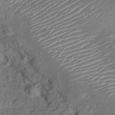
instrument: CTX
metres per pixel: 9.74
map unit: Ht
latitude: 14.6869
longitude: -40.5923
